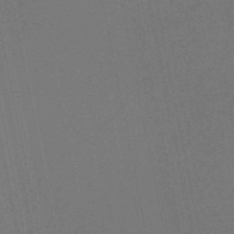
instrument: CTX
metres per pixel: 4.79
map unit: HNb
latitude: -51.2187
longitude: -42.6868
